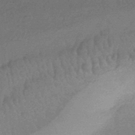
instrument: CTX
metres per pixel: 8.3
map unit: HNhu
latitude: -44.9353
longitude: 93.2565
